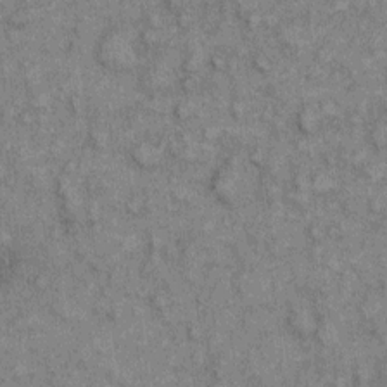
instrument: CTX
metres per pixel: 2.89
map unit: eHh
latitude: 7.2348
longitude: -64.7057
